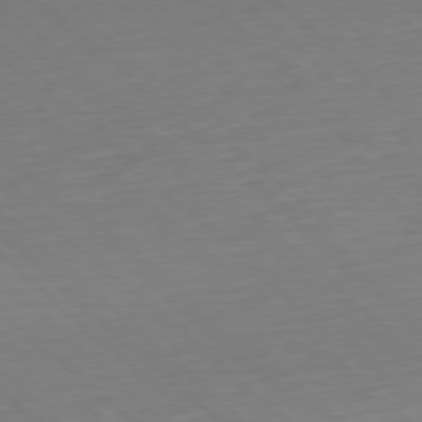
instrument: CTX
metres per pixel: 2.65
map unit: Hpe
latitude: -77.8989
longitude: 13.9745
